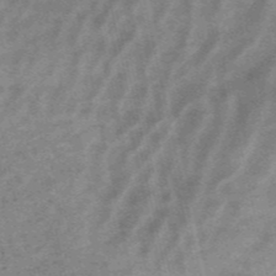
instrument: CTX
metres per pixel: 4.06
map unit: HNb
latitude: -54.2929
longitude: -42.8947
